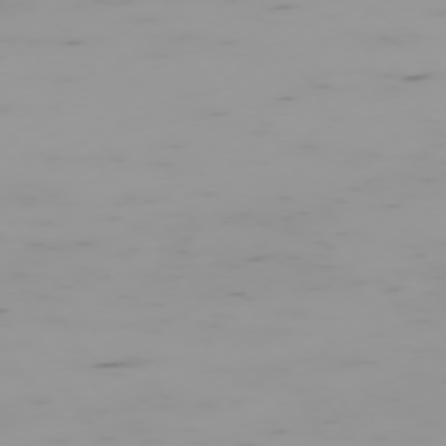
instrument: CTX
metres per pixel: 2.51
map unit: Hpe
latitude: -74.8597
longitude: 7.9745
